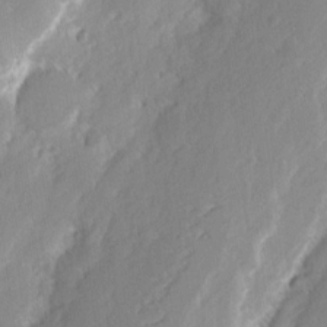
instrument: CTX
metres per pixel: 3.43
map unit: eHh
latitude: 2.5734
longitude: -77.6127
